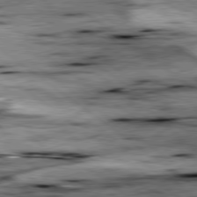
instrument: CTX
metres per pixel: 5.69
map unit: lApd
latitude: 79.3293
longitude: -48.2145
